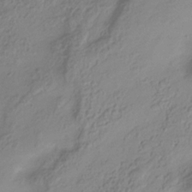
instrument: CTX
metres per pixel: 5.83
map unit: Hve
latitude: -34.2739
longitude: 88.6518
